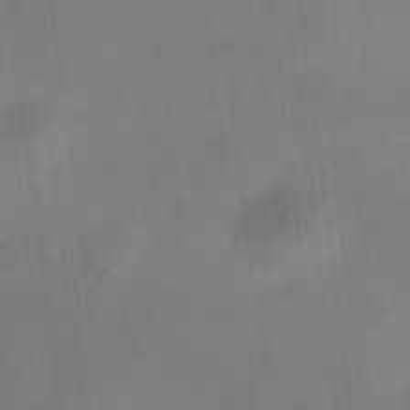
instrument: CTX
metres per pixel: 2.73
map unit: HNhu
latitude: 9.0459
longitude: 9.9556
